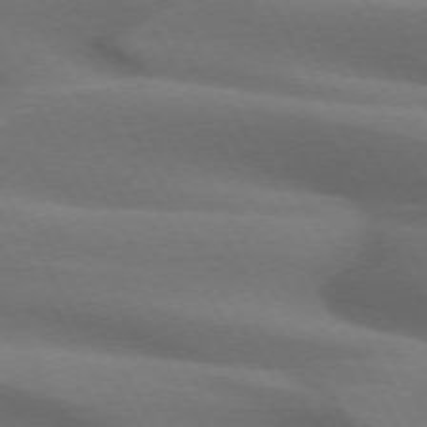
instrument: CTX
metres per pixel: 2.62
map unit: lApd
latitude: 72.4034
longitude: -51.2726
